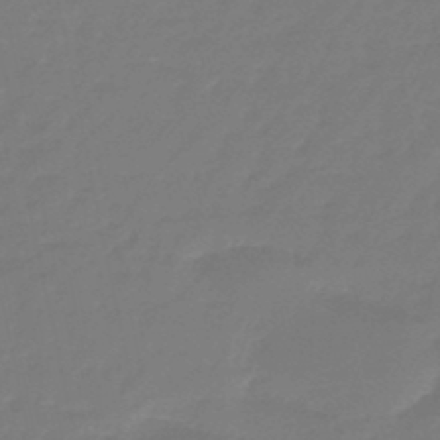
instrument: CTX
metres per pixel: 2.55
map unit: eHb
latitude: -46.5196
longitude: 81.9178
